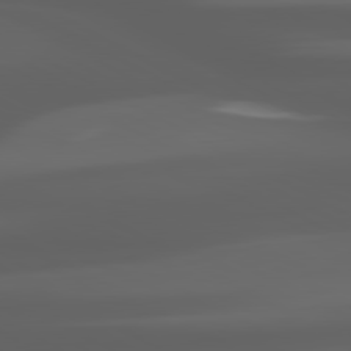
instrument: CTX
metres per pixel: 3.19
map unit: lApd
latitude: 80.4223
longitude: -140.3656
